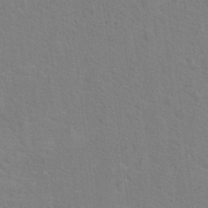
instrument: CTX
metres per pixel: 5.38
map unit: Hto
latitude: 18.8002
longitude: -43.8961
